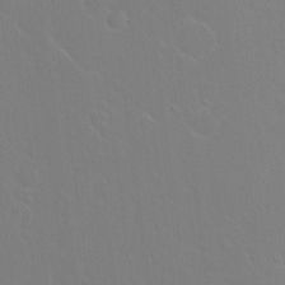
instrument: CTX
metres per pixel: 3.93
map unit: Hto
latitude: 18.2333
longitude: -39.8583
